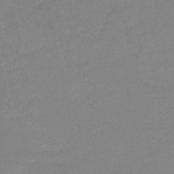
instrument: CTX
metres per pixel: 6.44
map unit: HNb
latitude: -52.9541
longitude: -45.5938
